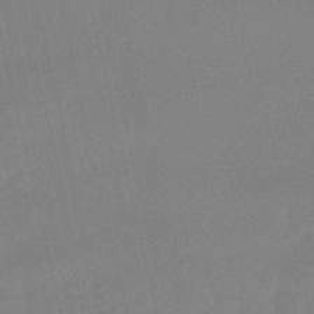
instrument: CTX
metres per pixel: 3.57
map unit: lHb
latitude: -48.4629
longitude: 76.2362
